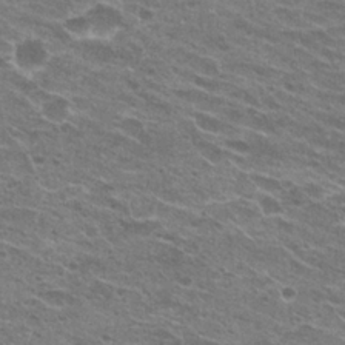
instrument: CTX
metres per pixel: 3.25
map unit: Hto
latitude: 23.3482
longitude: -41.3292
